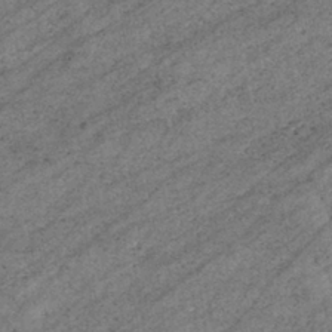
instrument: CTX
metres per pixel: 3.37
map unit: eHb
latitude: -39.8045
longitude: 82.0661
